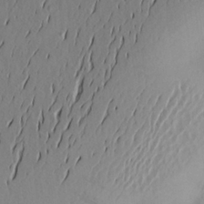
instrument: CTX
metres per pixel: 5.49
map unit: Aa
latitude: 22.4601
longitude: -146.4412
